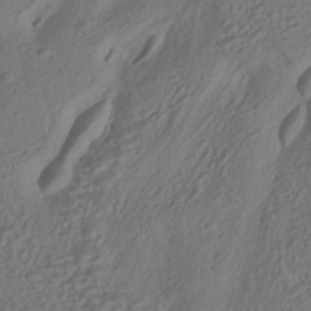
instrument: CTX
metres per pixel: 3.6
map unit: HNhu
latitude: -40.3117
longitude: 108.0283
